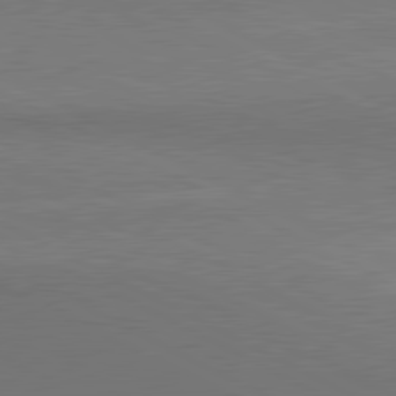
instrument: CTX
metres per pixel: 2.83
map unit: lApd
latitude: 80.9703
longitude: 154.4629
